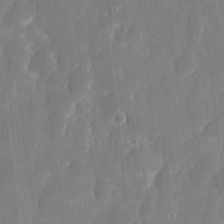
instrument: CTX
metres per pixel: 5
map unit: eHh
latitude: 8.1956
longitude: -69.5371
